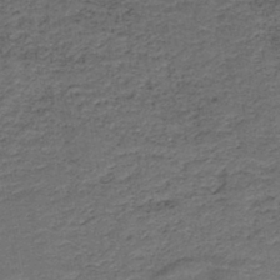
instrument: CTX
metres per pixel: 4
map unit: HNb
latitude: -43.1242
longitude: 51.2376
